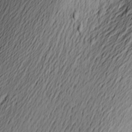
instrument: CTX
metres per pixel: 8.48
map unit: Aa
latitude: 23.6505
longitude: -149.1781
